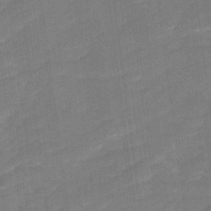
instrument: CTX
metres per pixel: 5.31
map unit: Ave
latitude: 17.3860
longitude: -136.4412
